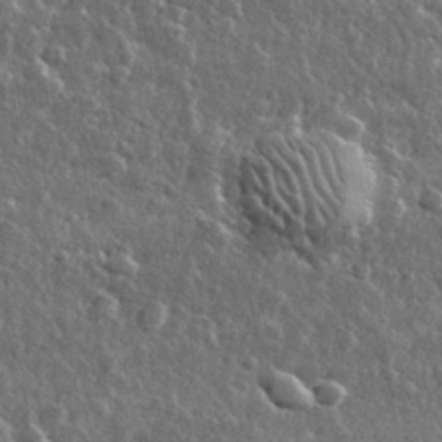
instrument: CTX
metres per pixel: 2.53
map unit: lHvf
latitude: 32.3656
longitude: -90.6868
